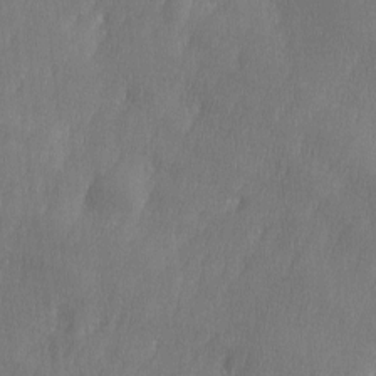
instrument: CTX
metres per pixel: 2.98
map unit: Ave
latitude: 10.2334
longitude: -105.8017
